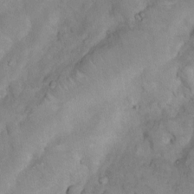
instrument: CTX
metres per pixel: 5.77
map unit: Nhu
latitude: 4.8758
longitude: -24.4034
